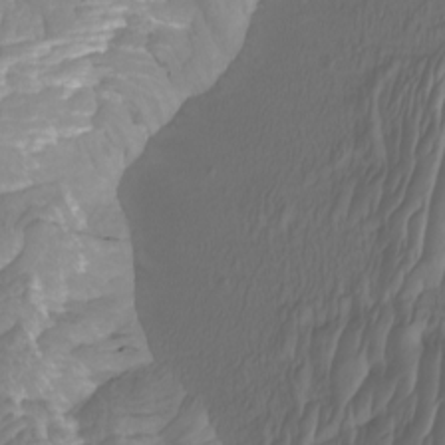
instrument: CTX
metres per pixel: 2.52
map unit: Htu
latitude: -3.9367
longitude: -73.8017
